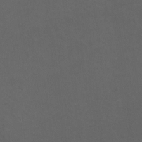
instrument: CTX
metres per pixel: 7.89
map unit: HNhu
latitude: -1.9367
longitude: -4.2711
